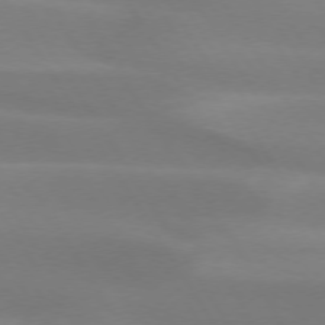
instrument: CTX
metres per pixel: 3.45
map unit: lApd
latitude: 73.7450
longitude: -49.3671
